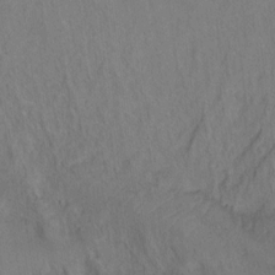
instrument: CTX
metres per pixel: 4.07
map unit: Ht
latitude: 0.6301
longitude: -34.4790
